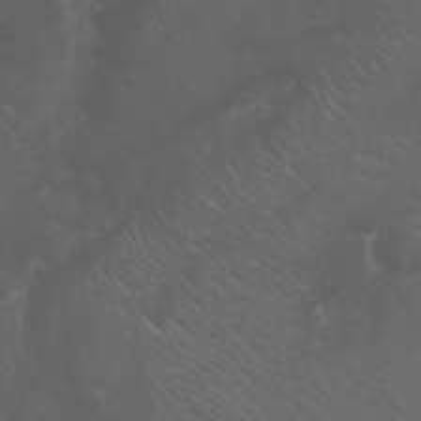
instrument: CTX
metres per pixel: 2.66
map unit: Nhu
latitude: 22.4034
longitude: -63.8206
